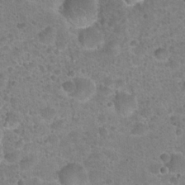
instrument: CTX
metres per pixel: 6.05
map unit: Hto
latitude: 21.7828
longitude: -49.4615
